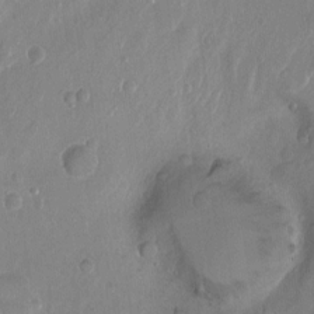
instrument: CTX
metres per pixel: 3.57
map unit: Nhu
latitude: -12.7841
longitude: -39.0269
